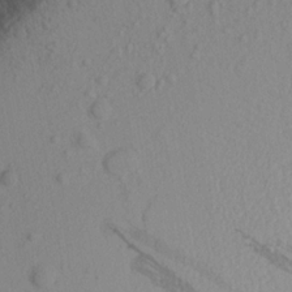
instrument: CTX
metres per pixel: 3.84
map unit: Aa
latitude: 17.2915
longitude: -144.4034
